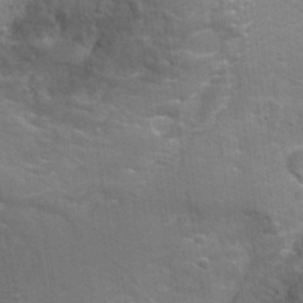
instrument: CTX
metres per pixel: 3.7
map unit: Ht
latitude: 0.5545
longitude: -32.4223
